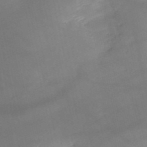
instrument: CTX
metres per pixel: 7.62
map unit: HNb
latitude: -50.6140
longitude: -39.1781
